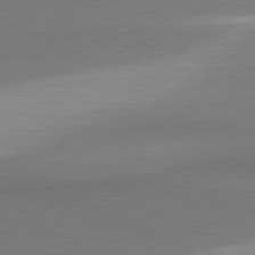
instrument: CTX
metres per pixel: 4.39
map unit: lApd
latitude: 81.2915
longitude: 157.5210
